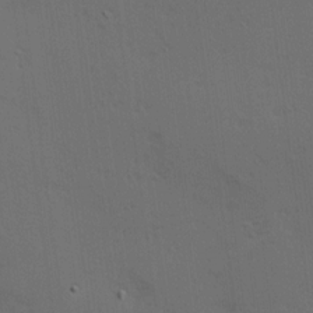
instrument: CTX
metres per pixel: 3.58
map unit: Hve
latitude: 14.2901
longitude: -90.5735
